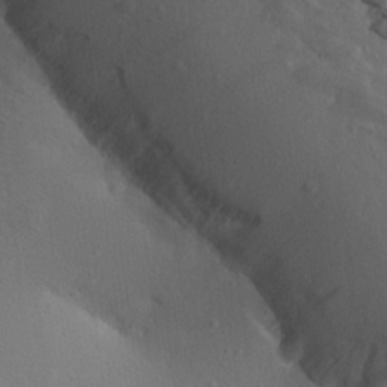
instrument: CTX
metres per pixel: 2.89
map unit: Aa
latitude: 13.9717
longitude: -142.2334
